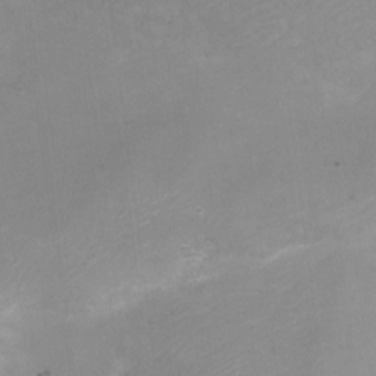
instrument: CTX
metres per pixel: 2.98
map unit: Nhe
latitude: -20.1228
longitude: 144.3117
